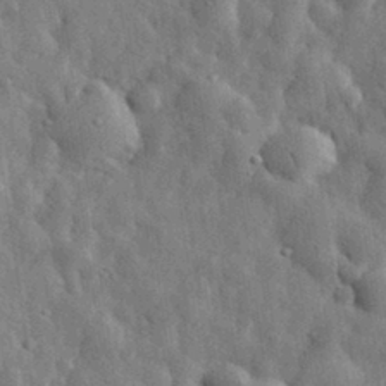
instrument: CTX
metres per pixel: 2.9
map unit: eHh
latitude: 31.8584
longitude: -73.2915
